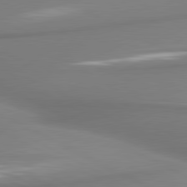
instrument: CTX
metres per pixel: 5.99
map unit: lApd
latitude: 80.9136
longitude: 177.3132
